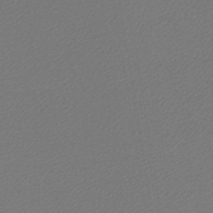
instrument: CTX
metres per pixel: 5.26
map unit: lHb
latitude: -45.5210
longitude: 57.0486
